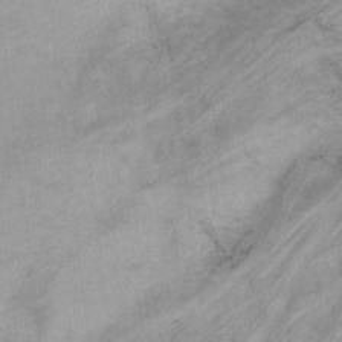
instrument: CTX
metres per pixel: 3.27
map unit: Ht
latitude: 4.8569
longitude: -28.4979
